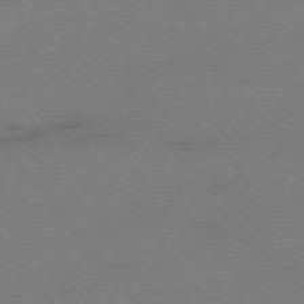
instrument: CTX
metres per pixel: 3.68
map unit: Ap
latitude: -75.8801
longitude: -72.6302
